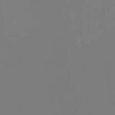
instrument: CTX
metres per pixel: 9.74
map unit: Htu
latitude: -14.1228
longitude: -47.8395
